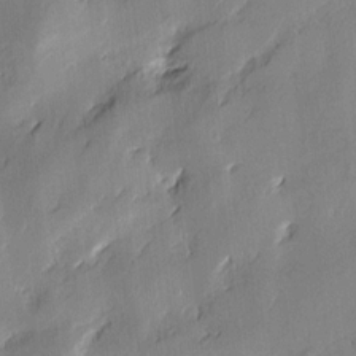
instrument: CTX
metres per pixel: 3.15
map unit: lAvf
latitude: 7.5371
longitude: 166.0094
